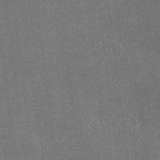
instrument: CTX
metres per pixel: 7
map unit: lHvf
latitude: -11.8611
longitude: -105.0459
